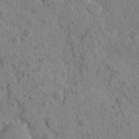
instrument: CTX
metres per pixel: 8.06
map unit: Nhu
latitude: 16.4034
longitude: -30.9514
